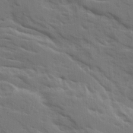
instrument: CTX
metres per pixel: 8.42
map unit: Ave
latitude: 14.8569
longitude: -130.4223
